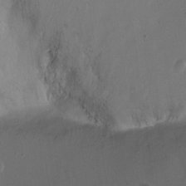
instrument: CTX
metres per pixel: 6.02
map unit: Nhu
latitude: -12.0661
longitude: -41.5371
